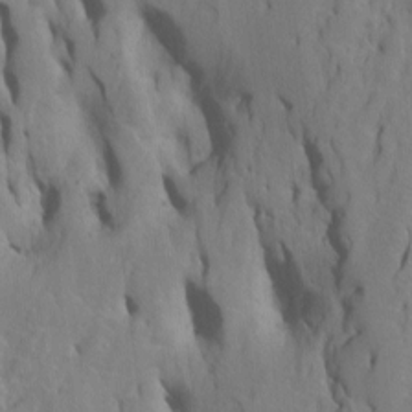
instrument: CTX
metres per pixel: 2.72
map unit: Htu
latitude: -7.3131
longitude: 144.7463
